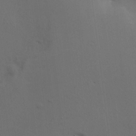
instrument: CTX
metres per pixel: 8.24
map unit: HNhu
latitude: 12.6491
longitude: 9.5588
